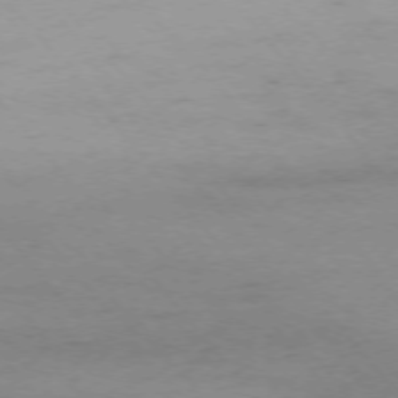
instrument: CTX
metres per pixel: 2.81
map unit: Ap
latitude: -75.7289
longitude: -81.4993
